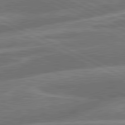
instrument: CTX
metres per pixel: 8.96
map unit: lApd
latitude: 81.3104
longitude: -167.1970
